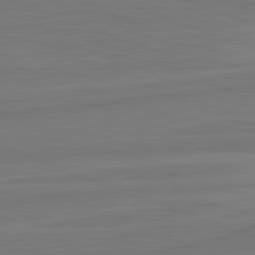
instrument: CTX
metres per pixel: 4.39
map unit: lApd
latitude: 82.1011
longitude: -175.2726
